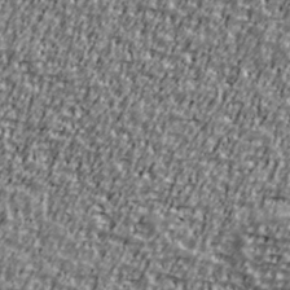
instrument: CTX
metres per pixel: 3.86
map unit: Ave
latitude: 41.0269
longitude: -112.0633
